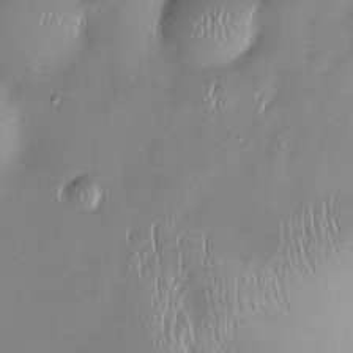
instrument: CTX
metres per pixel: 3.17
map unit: eHh
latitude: -22.7463
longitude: 15.7478
